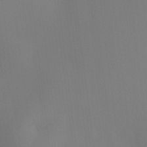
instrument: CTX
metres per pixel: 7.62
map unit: HNhu
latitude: 12.7058
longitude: 11.7856
